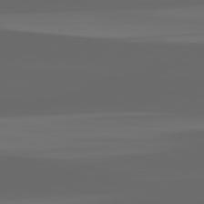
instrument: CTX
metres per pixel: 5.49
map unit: lApd
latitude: 82.7624
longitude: -136.6113
